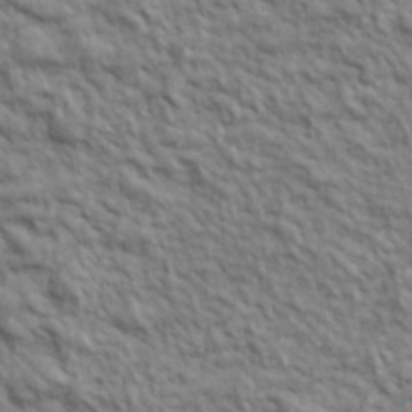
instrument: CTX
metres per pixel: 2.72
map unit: lHvf
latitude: 39.3293
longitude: -89.6505
